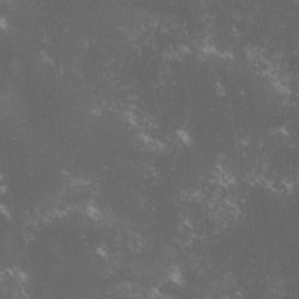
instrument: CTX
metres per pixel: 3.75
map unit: lHvf
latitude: -14.8030
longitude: -102.1955
